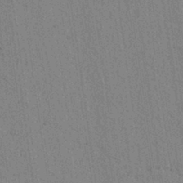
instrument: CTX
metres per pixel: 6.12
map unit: lAvf
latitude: 6.4034
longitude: 164.5763
